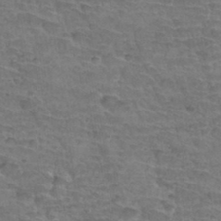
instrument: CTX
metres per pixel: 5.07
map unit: Hto
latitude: 34.4601
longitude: -44.0822
